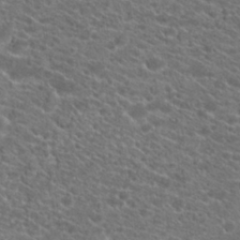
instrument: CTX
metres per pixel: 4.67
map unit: Hto
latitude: 20.8002
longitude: -38.8002
